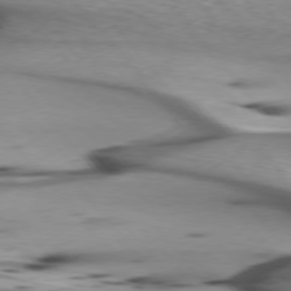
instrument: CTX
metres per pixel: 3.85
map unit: lApd
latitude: 75.8583
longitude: -65.8016
